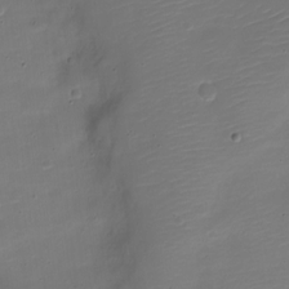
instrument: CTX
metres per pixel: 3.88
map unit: Nve
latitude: -21.7288
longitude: 105.1053
